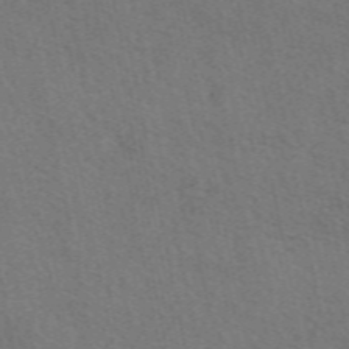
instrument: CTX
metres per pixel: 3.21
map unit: eAb
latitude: 51.5749
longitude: 115.1053
